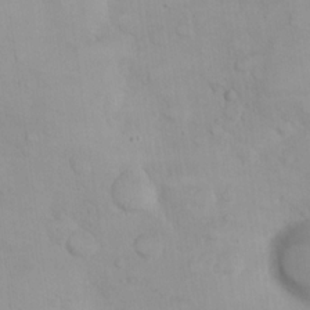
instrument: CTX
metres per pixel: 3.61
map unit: eHh
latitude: 22.4223
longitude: -59.7072
